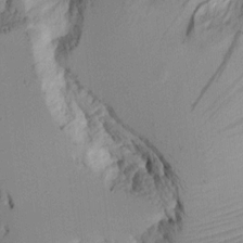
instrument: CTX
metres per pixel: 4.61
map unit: Aa
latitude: 10.6302
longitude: -126.9892
